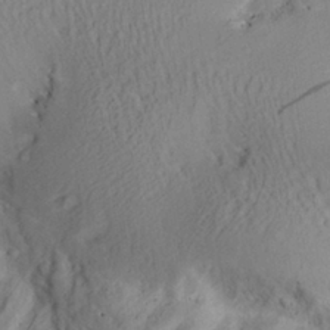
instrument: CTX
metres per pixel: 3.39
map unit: Aa
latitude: 27.8772
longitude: -135.5182
